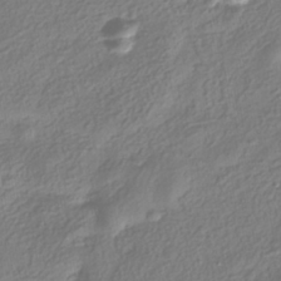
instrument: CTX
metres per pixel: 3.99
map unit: HNhu
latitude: -39.4266
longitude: 101.4265
